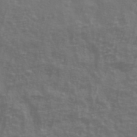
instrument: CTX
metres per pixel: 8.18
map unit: Ave
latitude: 39.8016
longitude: -113.9150
